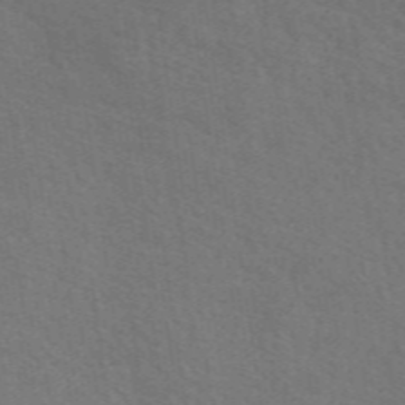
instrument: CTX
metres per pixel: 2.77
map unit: eAb
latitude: 50.7435
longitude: 112.5952
